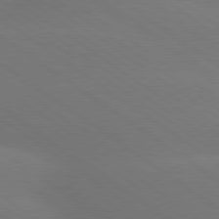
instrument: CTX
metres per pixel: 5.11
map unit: lApd
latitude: 79.1781
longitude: -151.6882
